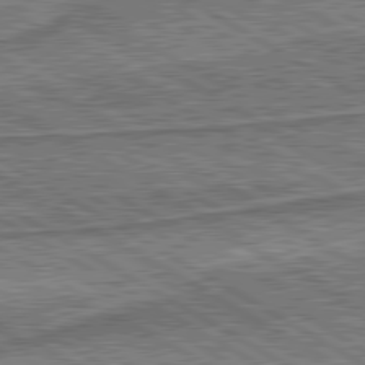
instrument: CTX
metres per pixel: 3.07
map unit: lApd
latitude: 80.3656
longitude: 172.0472
